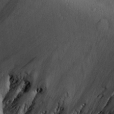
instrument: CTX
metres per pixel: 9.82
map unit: Aa
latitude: 27.5371
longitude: -134.5545
